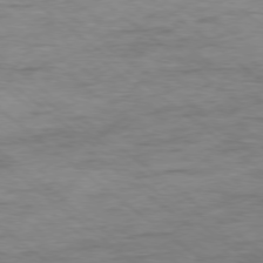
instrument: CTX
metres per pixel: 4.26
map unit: Ap
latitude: -77.9556
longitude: -82.9324
